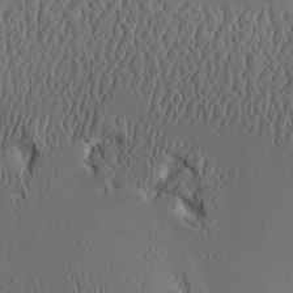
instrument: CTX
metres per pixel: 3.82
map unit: Aa
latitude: 9.9339
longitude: -129.8016
